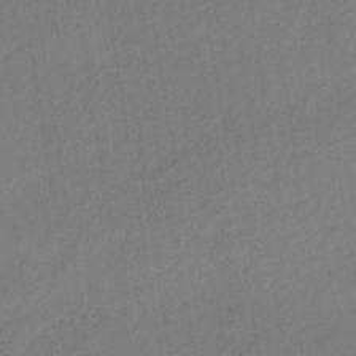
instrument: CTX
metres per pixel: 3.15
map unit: lHb
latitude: -37.6532
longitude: 71.2187
